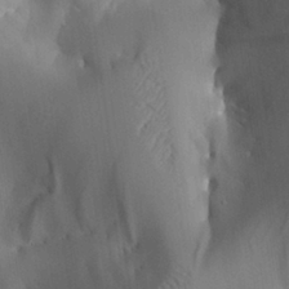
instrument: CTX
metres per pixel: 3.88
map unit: Aa
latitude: 26.2712
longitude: -131.0459
